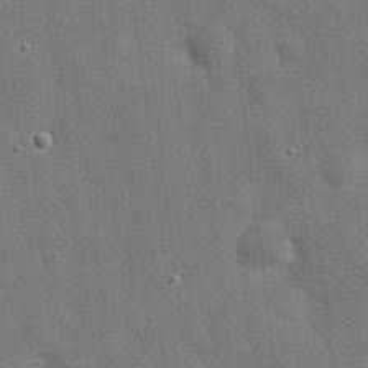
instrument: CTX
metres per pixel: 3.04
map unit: eHh
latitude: 20.1011
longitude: -67.1970
